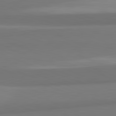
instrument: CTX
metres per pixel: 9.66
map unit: lApd
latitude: 82.2522
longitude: 170.2551
